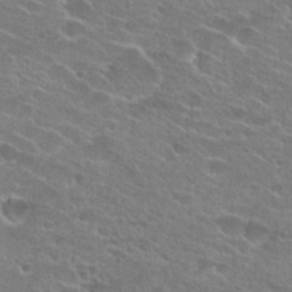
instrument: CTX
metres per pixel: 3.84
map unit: Hto
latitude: 25.2725
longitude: -44.0255
